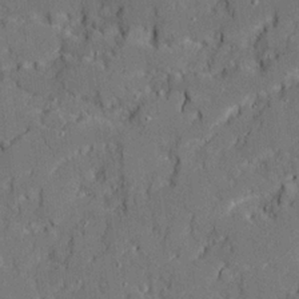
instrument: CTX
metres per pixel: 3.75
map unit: Ave
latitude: 20.6302
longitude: -128.7246
